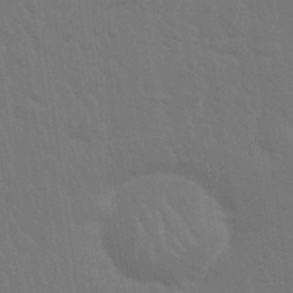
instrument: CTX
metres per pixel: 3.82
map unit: Nhu
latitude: 28.6112
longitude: -64.3845
